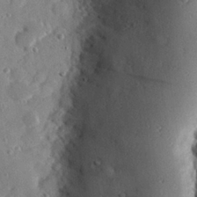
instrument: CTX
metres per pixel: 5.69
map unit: Hve
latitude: 26.9136
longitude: -92.2333
